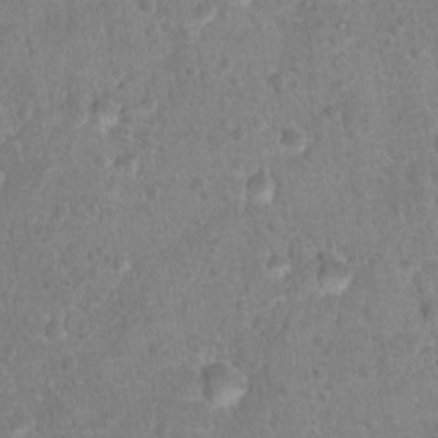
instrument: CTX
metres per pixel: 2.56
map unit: Hto
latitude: 16.8947
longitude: -41.5938
